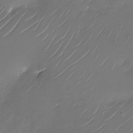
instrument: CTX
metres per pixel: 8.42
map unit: Nhu
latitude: -28.1795
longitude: -67.6882
